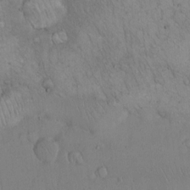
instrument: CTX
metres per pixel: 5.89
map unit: Hto
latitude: 13.3104
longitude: -56.3278
